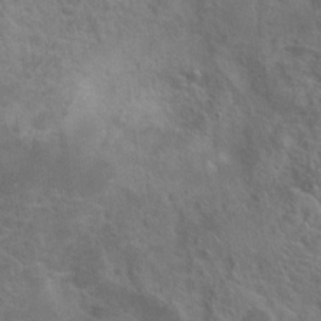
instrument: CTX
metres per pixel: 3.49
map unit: Hto
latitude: 22.2522
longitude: -39.6883
